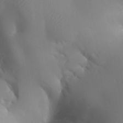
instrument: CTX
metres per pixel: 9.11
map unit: Aa
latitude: 32.4412
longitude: -144.1767
